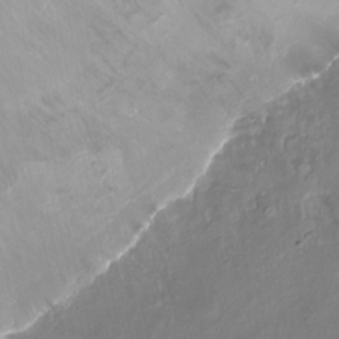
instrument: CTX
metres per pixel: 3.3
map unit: Ht
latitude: -16.1039
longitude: -41.7071
